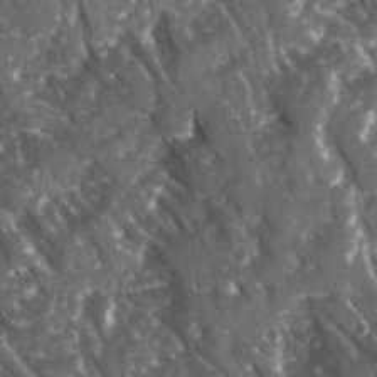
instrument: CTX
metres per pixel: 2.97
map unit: Ave
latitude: 15.7639
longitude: -131.4616
